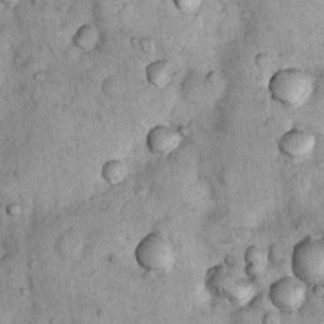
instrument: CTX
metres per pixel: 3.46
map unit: Nhu
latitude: 7.8016
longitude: -23.8016
